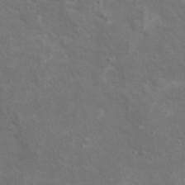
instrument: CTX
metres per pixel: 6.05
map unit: Ht
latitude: 13.7261
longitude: -39.9717
